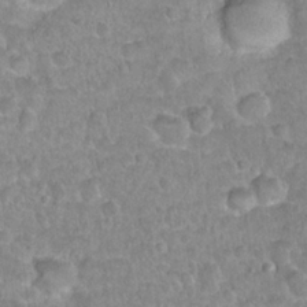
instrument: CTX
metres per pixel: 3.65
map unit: Hto
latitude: 21.2726
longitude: -48.1389
